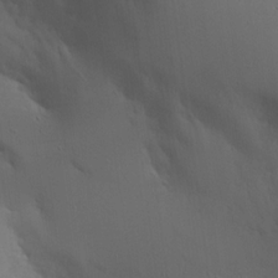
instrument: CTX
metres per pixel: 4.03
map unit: Aa
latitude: 18.7624
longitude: -125.0080
